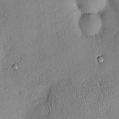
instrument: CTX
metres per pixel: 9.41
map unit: eHh
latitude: 0.1577
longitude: 15.8989
